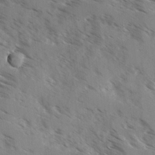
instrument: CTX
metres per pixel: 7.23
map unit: Ave
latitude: 0.7624
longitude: -110.8380
